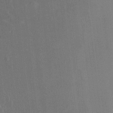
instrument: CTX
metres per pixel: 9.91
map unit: HNhu
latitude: 4.0255
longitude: 7.3887
